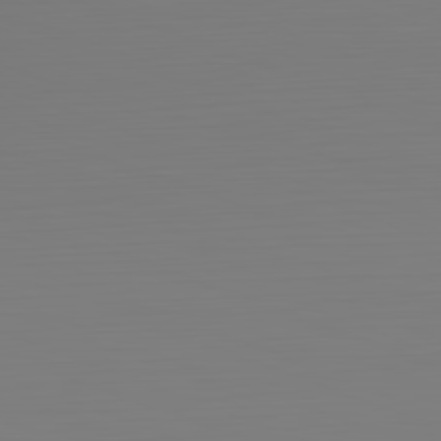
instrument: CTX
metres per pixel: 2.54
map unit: Hpe
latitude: -82.2739
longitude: 8.3873
